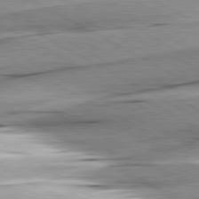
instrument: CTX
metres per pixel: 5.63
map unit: lApd
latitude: 80.3656
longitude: -157.4804
